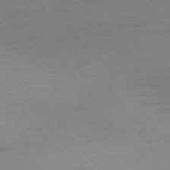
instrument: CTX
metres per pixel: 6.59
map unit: Ap
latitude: -76.1039
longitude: -70.9702
